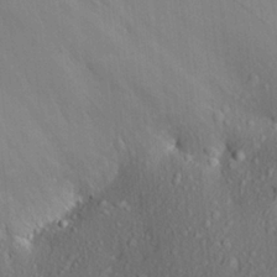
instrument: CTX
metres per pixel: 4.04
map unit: Aa
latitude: 23.4615
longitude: -147.1026
